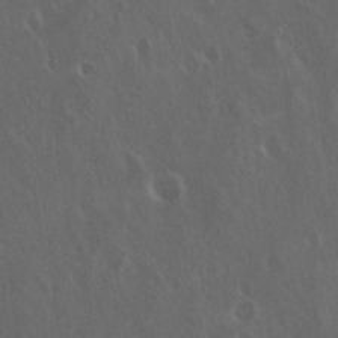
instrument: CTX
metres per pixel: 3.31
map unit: Hto
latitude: 19.4048
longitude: -57.1025
